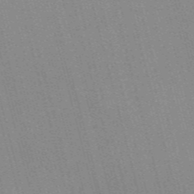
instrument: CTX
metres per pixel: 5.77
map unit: Nve
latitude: -57.6344
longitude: 62.5951
